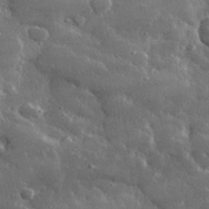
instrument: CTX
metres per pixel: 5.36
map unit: lHvf
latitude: 31.6127
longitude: -90.4979
